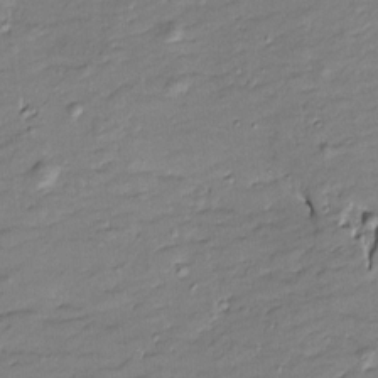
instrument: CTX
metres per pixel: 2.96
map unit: Htu
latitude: -8.8030
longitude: 177.2565
